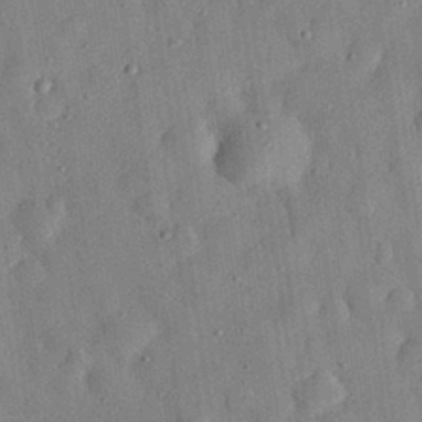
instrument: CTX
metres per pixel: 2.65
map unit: eHh
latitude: 30.2145
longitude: -75.8205
